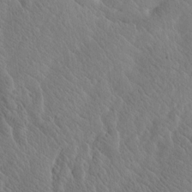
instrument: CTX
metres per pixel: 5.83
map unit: Htu
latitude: -2.7274
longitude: 167.9367
